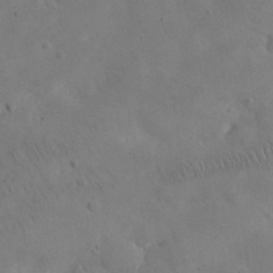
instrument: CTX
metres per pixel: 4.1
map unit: eHh
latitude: 25.5560
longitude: -67.2725
